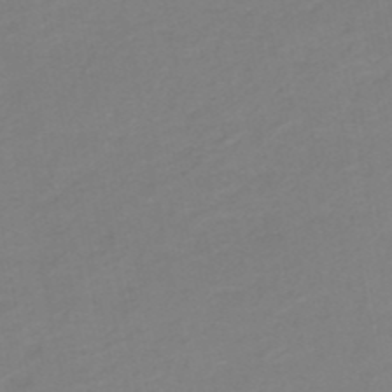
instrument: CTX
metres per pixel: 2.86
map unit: HNb
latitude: -50.2739
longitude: -50.3845
